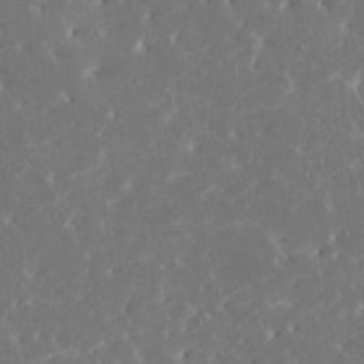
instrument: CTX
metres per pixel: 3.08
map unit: HNhu
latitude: 6.5735
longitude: -5.1025
